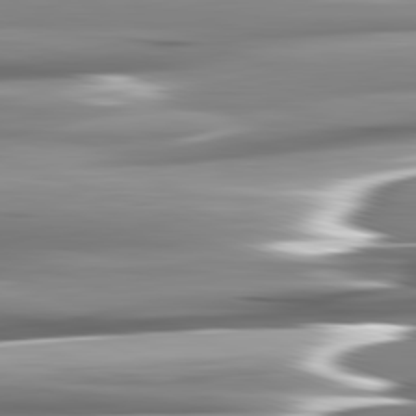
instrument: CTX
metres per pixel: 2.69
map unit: lApd
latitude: 82.4601
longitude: -140.4412
